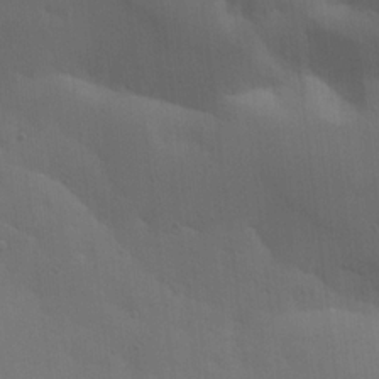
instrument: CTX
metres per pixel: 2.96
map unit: lAa
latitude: 20.9325
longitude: -138.4034
